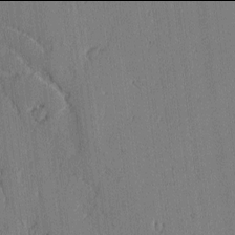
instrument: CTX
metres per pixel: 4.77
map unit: lAvf
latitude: -2.0094
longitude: -107.8394
